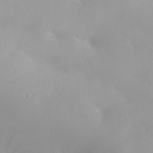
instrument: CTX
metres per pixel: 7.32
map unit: lAa
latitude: 20.6113
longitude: -138.0633
